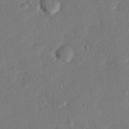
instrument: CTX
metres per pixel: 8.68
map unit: eHh
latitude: 25.2914
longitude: -81.1403
